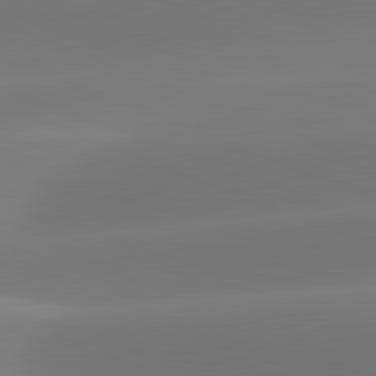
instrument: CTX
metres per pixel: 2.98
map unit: lApd
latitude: 81.6505
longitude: -162.2523
